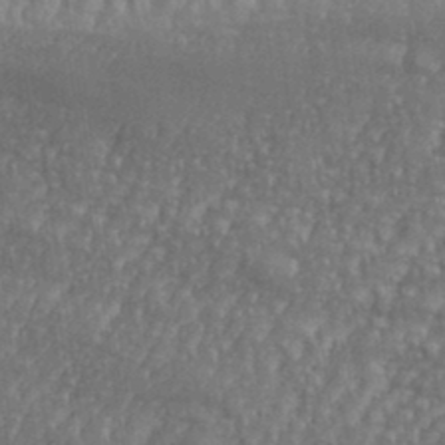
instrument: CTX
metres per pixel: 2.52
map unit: eHh
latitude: 35.5182
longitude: -133.6694
